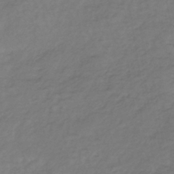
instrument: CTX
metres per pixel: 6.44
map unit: lHb
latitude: -39.3699
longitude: 72.1983
